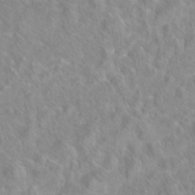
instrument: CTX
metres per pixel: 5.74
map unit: Hto
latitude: 7.8961
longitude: -31.4427
